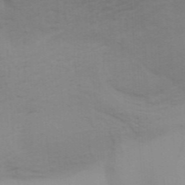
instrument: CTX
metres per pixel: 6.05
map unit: Aa
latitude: 32.6113
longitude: -135.8583
